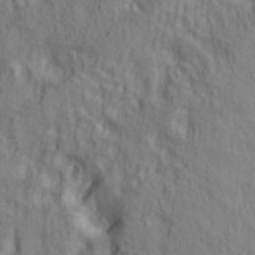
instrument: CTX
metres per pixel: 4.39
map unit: lAa
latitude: 5.2537
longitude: -114.3467
